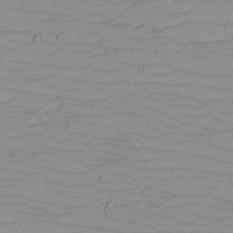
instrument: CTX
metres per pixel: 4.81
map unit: eHh
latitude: -5.2376
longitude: -81.2348
